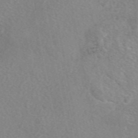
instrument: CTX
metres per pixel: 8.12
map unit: eAb
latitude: 49.0647
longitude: 111.4832
